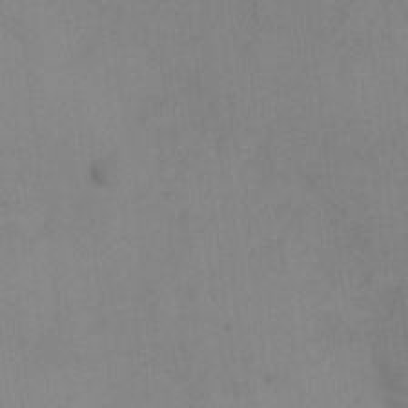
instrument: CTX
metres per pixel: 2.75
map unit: eHh
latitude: -8.5007
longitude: -67.5938
